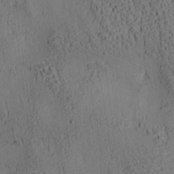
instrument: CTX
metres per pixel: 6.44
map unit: lAa
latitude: 6.8380
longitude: -114.8191
